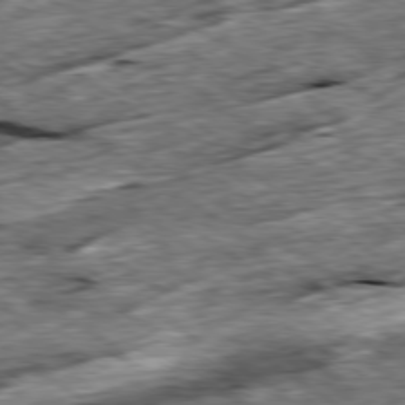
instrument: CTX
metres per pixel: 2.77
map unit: Ap
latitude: -79.5777
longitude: -85.8583
